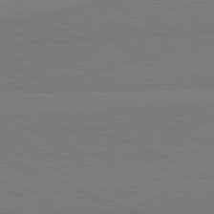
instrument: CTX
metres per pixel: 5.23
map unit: lApd
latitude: 82.2144
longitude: 166.7652
